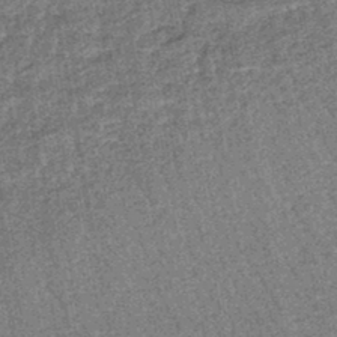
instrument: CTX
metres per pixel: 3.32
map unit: lHb
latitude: -44.1228
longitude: 74.1606
